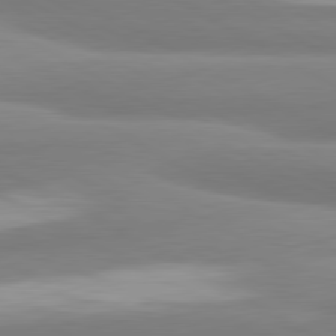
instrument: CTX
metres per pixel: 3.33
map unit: lApd
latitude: 80.6679
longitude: -175.9150
